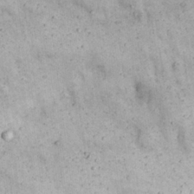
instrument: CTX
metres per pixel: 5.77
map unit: Nhu
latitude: 22.4601
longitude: -68.4223
